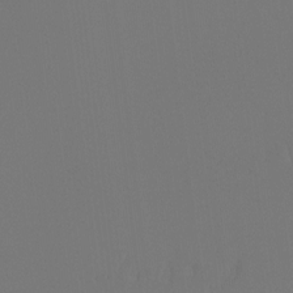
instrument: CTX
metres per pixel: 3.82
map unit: Hto
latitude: -6.8975
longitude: -49.6316
